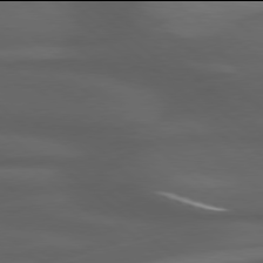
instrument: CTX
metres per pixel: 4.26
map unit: Hpe
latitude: 77.9906
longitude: -126.6113
